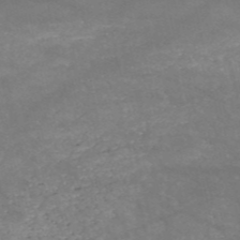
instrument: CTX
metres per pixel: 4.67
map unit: HNb
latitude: -53.5399
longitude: -41.4237
